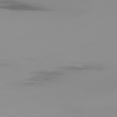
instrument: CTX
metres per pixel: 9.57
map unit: Ap
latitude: -79.0297
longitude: -71.4615
